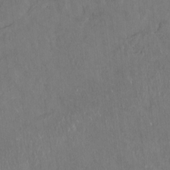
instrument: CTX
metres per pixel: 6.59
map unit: Hto
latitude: -13.4455
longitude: -41.9906
